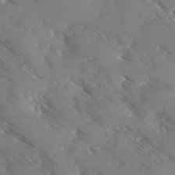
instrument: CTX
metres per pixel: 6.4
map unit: Ave
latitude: 0.4412
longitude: -111.3104
